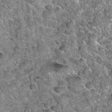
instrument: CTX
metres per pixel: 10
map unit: Hto
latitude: 35.4048
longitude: -52.3089
